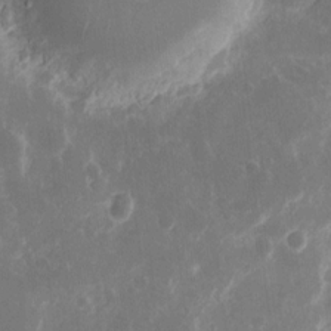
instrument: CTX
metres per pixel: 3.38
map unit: eHh
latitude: 11.4616
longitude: -71.7449
